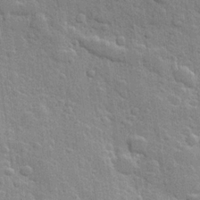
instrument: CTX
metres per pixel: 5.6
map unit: Hve
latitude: 24.7246
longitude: 149.5777
